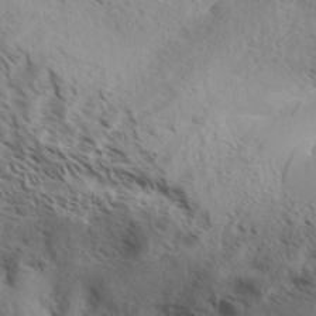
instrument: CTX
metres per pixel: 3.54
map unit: Aa
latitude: 33.5371
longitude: -138.5924
